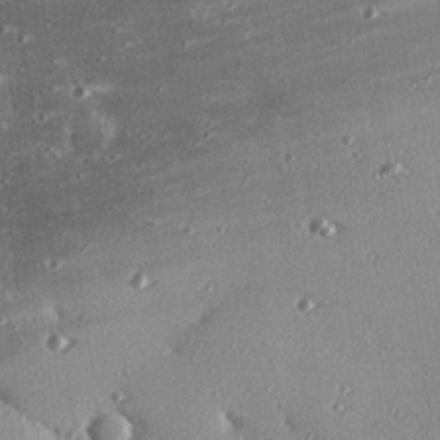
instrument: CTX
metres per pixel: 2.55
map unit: eHh
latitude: 23.8016
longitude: -90.0633
